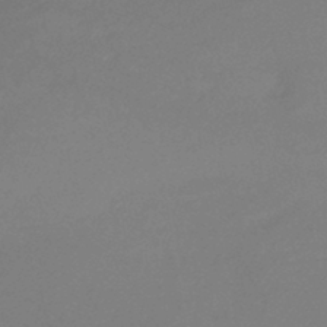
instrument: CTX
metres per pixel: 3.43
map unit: lHb
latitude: -37.5021
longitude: 72.9919
